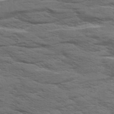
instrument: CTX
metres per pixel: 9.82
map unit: Aa
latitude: 8.8758
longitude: -135.5938
